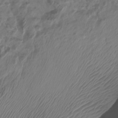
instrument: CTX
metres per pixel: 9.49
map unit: Htu
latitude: 3.3292
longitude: -21.2159
